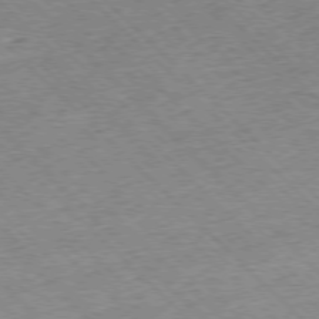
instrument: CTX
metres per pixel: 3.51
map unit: Hpe
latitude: -77.2565
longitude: -15.3482
